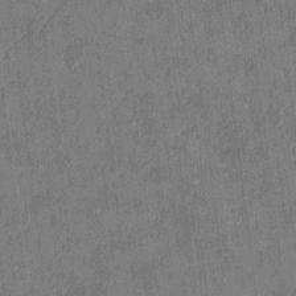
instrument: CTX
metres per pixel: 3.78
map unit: HNhu
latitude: 0.6301
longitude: -6.1767
